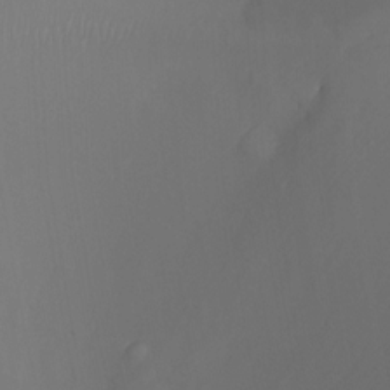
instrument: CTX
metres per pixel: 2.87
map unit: Ht
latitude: -16.8408
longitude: -41.4237
